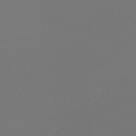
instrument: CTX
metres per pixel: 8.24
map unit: lHb
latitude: -43.0297
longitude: 67.3510
